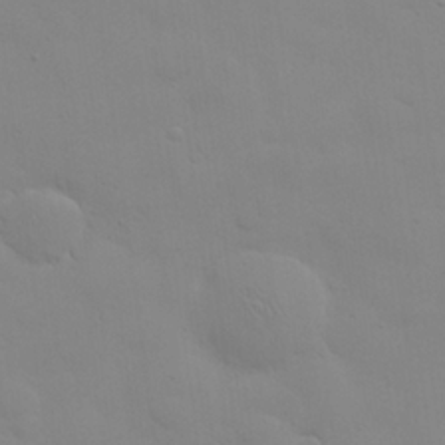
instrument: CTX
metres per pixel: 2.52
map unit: eHh
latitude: 24.4223
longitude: -65.5749
